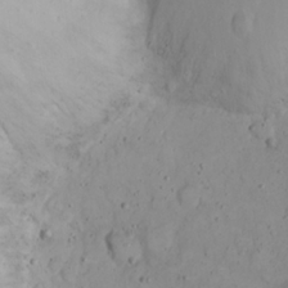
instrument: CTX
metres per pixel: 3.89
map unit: Nhu
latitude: 22.8002
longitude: -66.1577
